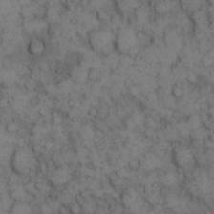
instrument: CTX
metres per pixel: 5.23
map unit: eHh
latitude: 12.7058
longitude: -63.4049
